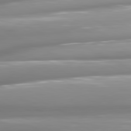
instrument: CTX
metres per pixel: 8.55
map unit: lApd
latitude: 81.1214
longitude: -145.2159
